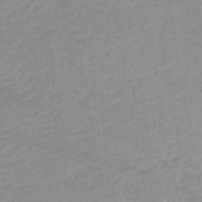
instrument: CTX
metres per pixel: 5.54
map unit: lHb
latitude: -46.3873
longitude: 61.9367
